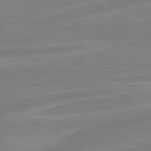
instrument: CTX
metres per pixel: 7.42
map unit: lApd
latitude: 80.9136
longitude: -169.7450
